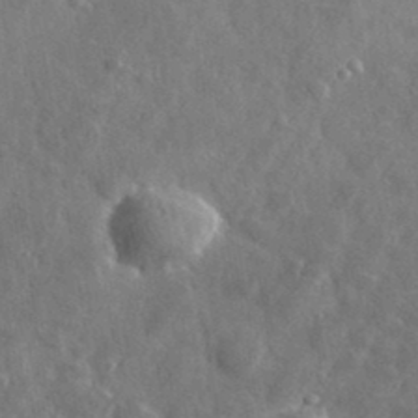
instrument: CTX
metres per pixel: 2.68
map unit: lHvf
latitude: 36.2334
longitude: -89.7828
